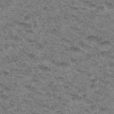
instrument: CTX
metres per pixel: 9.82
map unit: Hto
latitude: 33.4237
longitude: -48.5546
